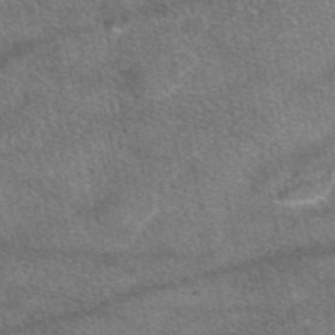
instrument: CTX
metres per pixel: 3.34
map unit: eAb
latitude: 47.3671
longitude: 118.0472
